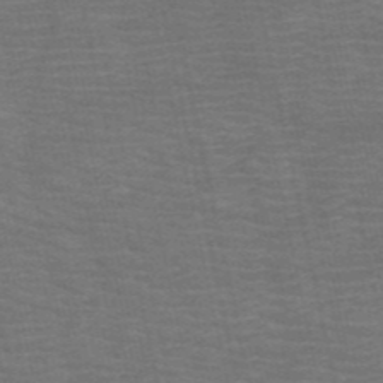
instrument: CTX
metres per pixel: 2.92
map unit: HNb
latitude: -53.8233
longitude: -43.9528
